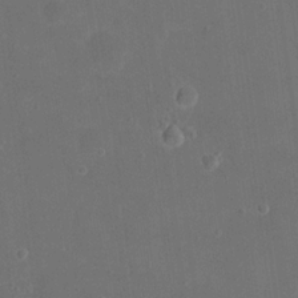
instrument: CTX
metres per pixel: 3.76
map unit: eHh
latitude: 19.5749
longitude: -65.9339
